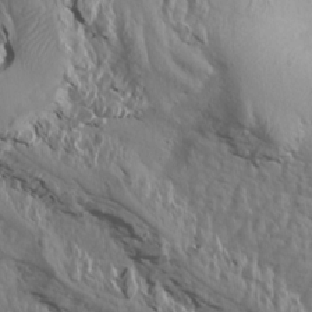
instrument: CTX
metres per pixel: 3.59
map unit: Aa
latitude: 14.7813
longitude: -143.3671
